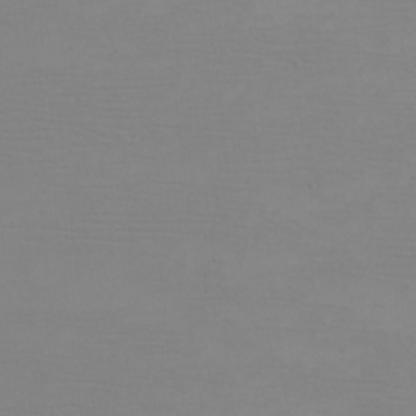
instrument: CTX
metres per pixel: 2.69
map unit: eHh
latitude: -5.1431
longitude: -83.4993
